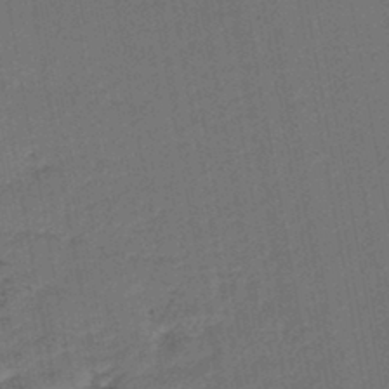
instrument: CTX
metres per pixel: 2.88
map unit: lHb
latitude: -43.6910
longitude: 61.2754
